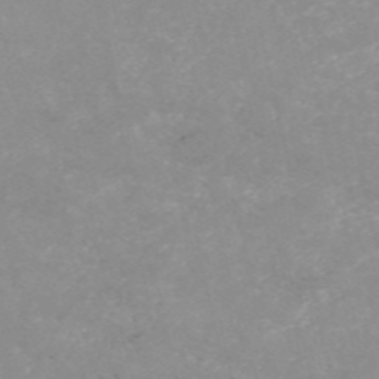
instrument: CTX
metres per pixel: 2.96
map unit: HNb
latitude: -55.0298
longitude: -37.7450
